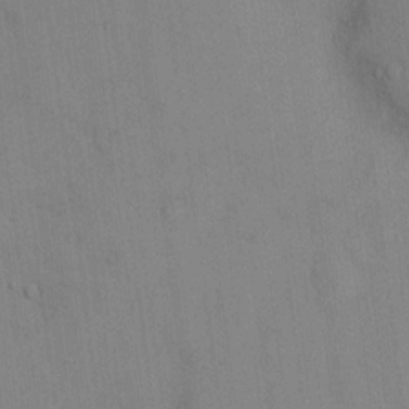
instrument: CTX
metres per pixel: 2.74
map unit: eHh
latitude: 13.1403
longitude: -62.4790
